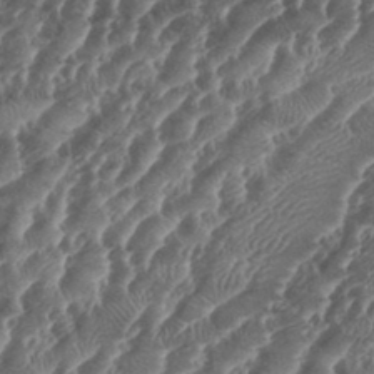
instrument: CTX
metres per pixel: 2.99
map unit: Aa
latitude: 34.8002
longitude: -135.9339
